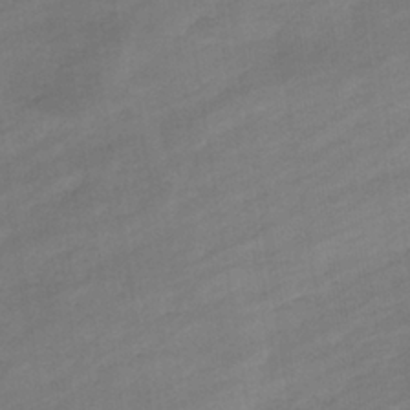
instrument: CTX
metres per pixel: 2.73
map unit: eHb
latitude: -36.6140
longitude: 78.3117
